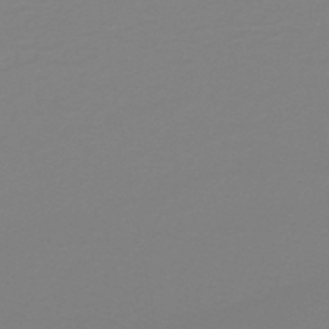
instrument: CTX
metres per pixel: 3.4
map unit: lHb
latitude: -41.3887
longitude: 63.7477
